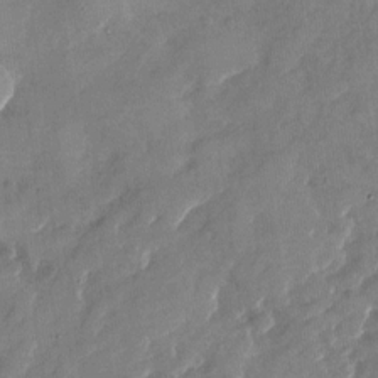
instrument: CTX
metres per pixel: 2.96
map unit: Nhu
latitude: -27.8422
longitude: -73.3860
